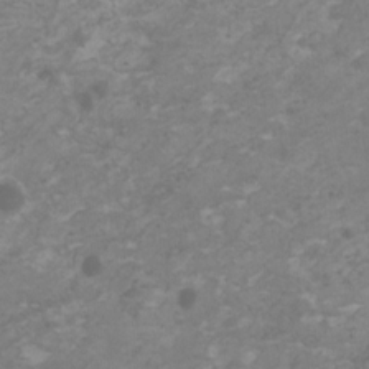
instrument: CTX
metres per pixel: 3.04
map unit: HNhu
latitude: 1.9717
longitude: -1.7638
